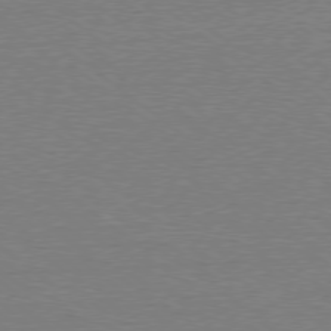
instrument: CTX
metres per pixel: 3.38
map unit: Ap
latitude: -78.9541
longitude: -82.3089
